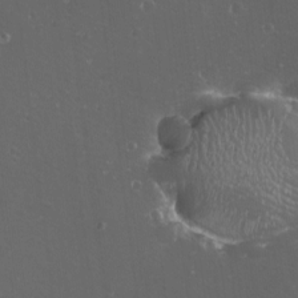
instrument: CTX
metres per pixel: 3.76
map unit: eHh
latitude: -11.6911
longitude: -61.5182
